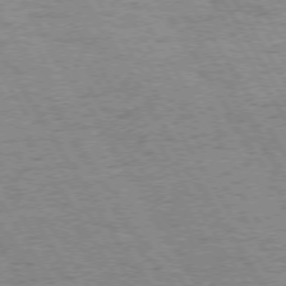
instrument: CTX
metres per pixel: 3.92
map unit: Hpe
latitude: 73.4994
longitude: -143.0270
